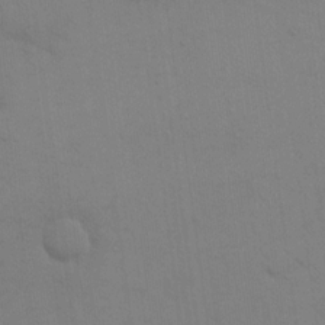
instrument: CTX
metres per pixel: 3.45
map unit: eHh
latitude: 17.3104
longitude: -66.7624
